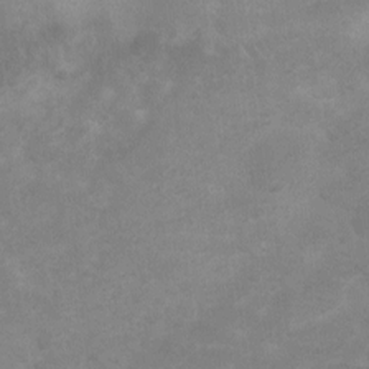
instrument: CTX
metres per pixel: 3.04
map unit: Ht
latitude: 2.7624
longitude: -25.5371
